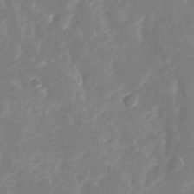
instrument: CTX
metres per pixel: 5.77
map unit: Nhu
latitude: -29.5021
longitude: -77.3481
